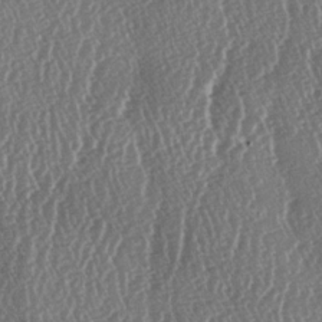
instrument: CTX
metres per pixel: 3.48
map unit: lAa
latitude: -6.7463
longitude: -129.8961
